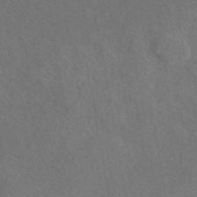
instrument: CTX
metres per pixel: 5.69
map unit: eAb
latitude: 43.6694
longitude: 109.6344
